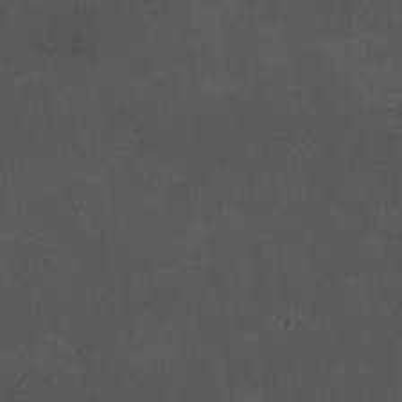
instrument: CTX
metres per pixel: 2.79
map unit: HNhu
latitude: 6.1200
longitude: 9.8044
